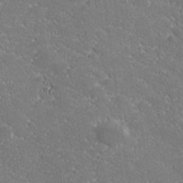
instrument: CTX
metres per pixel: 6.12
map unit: lHvf
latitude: 27.1592
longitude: 141.4265
